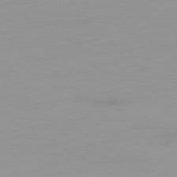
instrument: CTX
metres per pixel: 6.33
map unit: Ap
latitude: -79.8233
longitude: -76.8758
